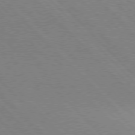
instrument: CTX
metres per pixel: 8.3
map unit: Hpe
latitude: 76.8569
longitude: -126.9703
